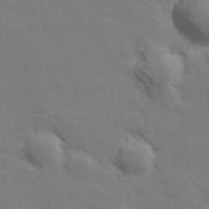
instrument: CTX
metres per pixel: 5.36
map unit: lHvf
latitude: 26.8191
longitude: 143.2187
